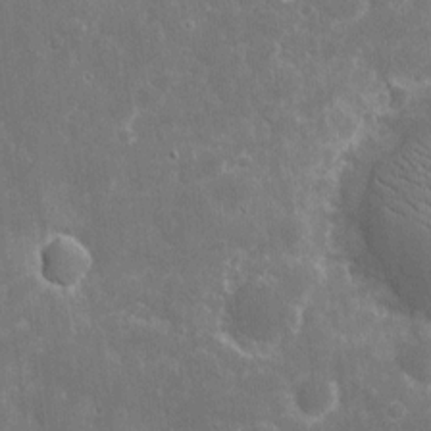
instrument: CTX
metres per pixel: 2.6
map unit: eHh
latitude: 7.4237
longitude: -70.0255
